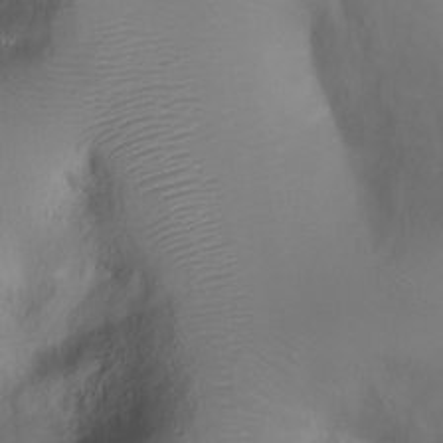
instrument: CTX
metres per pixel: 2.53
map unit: Ht
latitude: -4.6707
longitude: -28.1578
